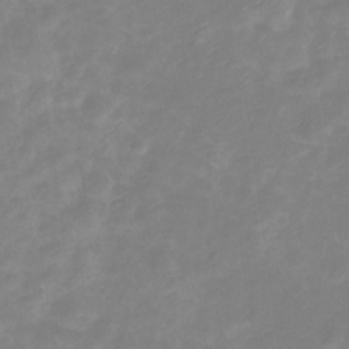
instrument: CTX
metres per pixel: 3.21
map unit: Nve
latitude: -26.2739
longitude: 105.5210
